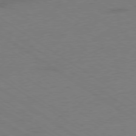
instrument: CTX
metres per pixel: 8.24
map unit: Ap
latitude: -79.4643
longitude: -53.0081
